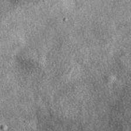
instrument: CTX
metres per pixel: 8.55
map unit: eAb
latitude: 38.2145
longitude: 107.0864
